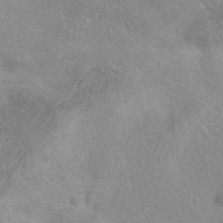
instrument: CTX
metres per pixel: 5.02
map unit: eAb
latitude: 40.0633
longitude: 105.9367
